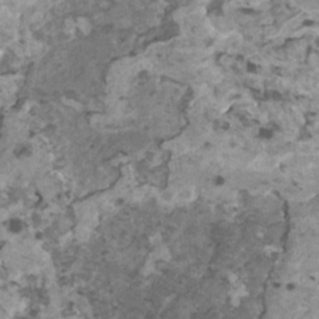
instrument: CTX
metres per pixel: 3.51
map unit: HNhu
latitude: 2.6868
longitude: 3.3131
